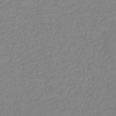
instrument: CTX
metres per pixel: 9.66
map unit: HNb
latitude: -51.4454
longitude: -50.2522
